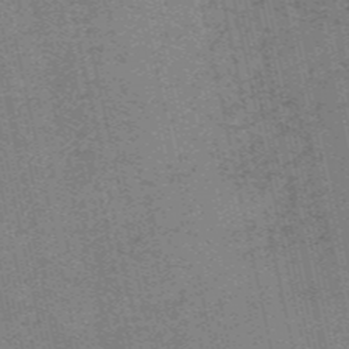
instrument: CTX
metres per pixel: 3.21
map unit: HNb
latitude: -55.5021
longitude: -42.5924
